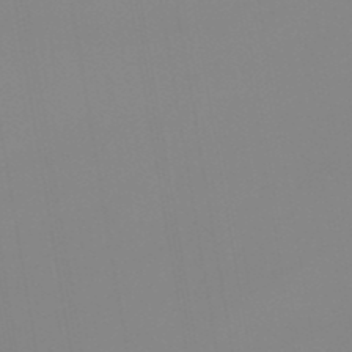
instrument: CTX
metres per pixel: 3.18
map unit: lHb
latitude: -48.3118
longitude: 76.2173
